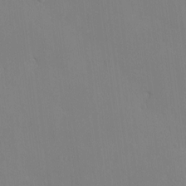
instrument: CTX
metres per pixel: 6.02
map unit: eHh
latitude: -3.6154
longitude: 19.6155
